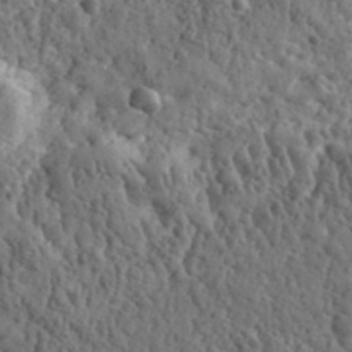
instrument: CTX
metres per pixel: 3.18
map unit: eHh
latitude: 35.7827
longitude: -80.0444
